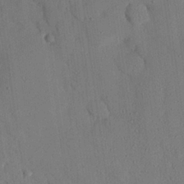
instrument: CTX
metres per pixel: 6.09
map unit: eHh
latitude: 25.7260
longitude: -79.9339
